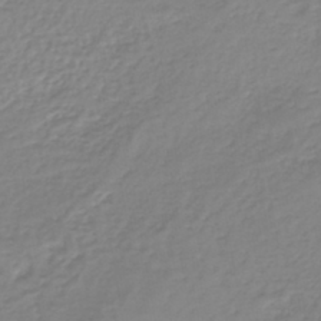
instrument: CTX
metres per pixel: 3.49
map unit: lHb
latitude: -40.8786
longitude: 68.0661
